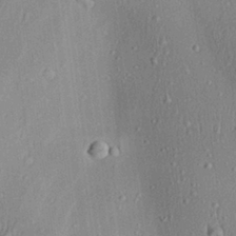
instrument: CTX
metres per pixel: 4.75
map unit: Aa
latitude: 27.2537
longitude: -135.8961
